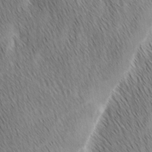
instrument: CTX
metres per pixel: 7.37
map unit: Ave
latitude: 1.1970
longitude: -114.9891
